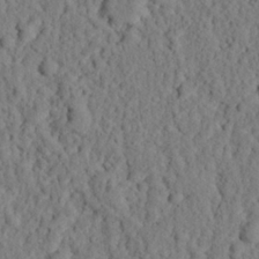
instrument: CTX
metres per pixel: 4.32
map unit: eHh
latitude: 25.7260
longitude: -79.1970
